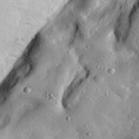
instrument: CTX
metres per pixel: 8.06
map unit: lHvf
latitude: 32.9325
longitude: -83.8583
